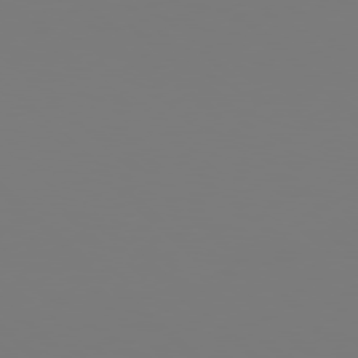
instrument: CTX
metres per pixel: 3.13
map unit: Hpe
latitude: 77.8961
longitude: -162.7058
